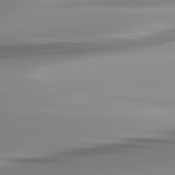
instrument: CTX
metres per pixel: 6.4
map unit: lApd
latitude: 82.9135
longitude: -138.5924
